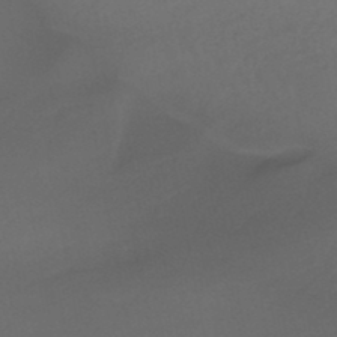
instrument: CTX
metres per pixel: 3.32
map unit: HNb
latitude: -47.0486
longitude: -35.2914
